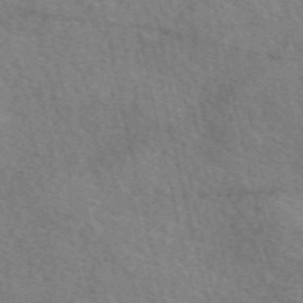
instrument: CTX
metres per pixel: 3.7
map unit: eAb
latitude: 51.1592
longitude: 113.6722
